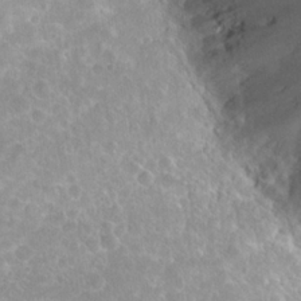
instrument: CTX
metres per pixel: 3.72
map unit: Hto
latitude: 22.0633
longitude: -40.7624
